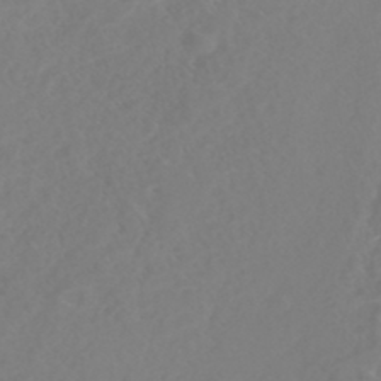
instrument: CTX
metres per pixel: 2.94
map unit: Nhe
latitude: -47.0675
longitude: -171.1781
